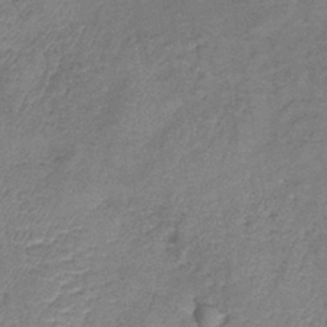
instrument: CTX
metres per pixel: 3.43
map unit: lHb
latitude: -41.0675
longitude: 75.5588
